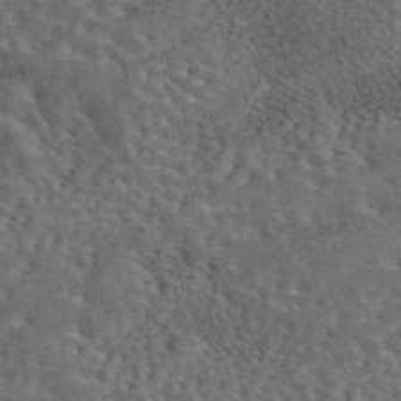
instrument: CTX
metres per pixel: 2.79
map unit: eAb
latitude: 43.9528
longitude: 110.5951
